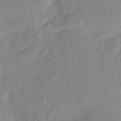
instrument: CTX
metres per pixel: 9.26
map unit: Aa
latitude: 23.2915
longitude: -150.6679
